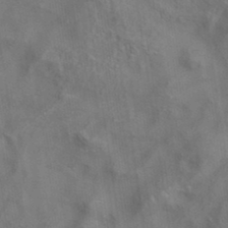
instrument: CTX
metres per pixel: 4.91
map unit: eAb
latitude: 35.0647
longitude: 111.7666
